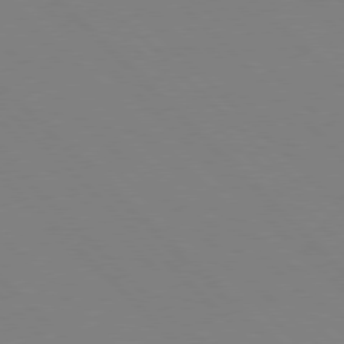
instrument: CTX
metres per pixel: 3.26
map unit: Hpe
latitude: 77.4426
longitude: -125.4804
